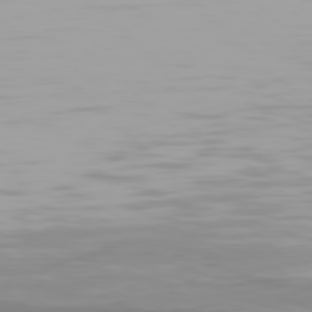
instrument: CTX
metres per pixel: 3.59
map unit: Hpe
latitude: 77.8583
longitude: -136.7247
